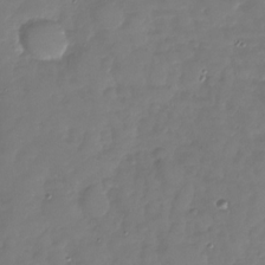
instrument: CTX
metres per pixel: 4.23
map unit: Nhu
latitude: -27.9178
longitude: -58.5357
